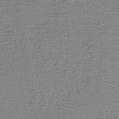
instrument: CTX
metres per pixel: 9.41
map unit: lHb
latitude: -40.1795
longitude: 61.5777
